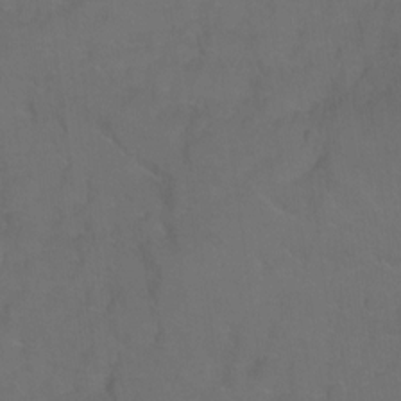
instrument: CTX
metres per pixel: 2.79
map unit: Hto
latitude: 3.3104
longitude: -32.7624
